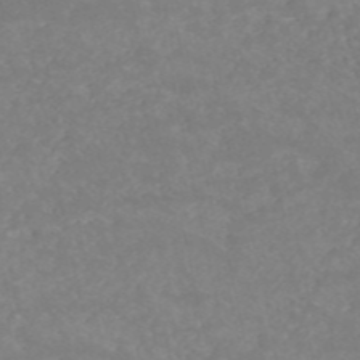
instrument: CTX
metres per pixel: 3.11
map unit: HNb
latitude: -53.9556
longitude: -34.0255
